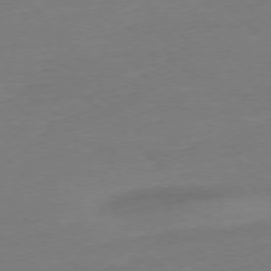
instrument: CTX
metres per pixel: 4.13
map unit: Ap
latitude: -76.8597
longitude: -80.1011
